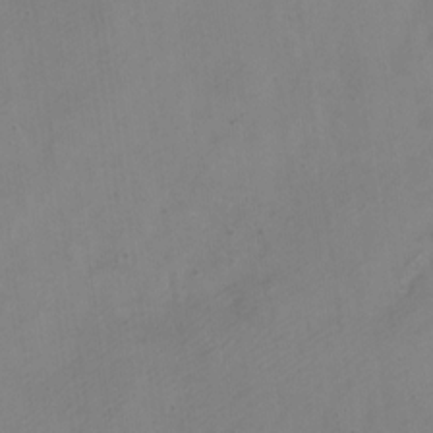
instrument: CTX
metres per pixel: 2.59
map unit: Nve
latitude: -23.5210
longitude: 107.0298
